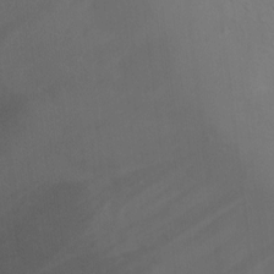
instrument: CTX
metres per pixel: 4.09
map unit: Ht
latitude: 5.5749
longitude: -28.8569
